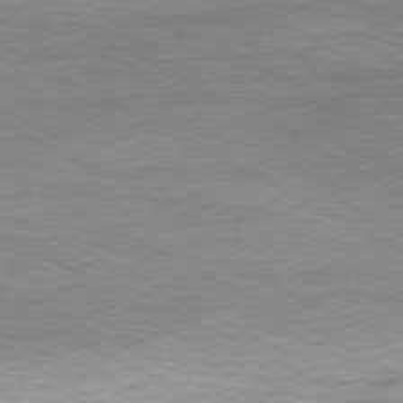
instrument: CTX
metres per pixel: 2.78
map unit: Ap
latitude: -81.2565
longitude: -78.0633
